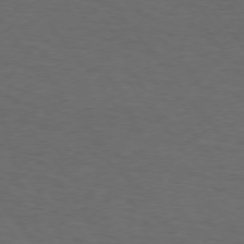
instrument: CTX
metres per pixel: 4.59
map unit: Hpe
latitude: 74.7057
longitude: -131.6316
